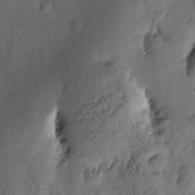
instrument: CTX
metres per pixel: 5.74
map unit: Htu
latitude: 0.0444
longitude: -176.3467
